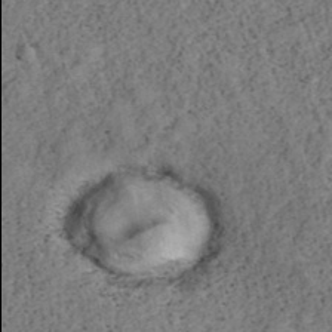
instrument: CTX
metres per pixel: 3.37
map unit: ANa
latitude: 39.5182
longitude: 22.0094
